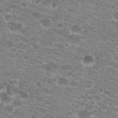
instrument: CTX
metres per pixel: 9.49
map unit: Hto
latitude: 21.0648
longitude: -39.1781
